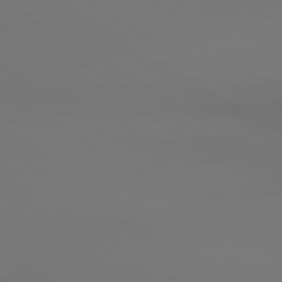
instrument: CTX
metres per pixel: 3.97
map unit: lApd
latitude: 80.9892
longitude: 152.1039
